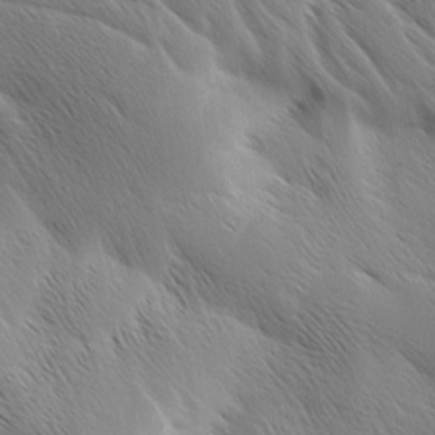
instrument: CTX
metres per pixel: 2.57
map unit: Ave
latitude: 1.0458
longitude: -114.6112
